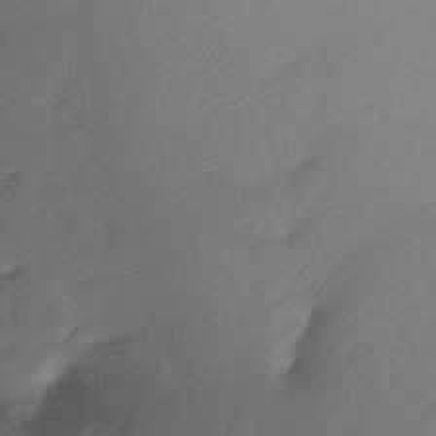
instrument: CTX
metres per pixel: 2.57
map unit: Ht
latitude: -14.9542
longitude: -50.6679
